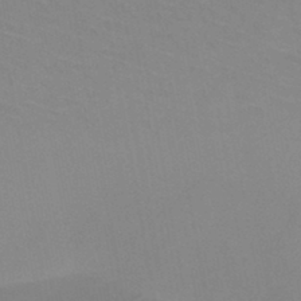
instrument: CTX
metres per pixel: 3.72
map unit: HNb
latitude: -45.9178
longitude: -42.9325
